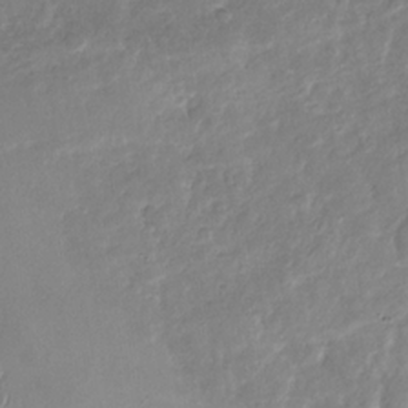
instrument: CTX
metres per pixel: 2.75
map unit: Nhu
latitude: -30.8408
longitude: -59.8583
